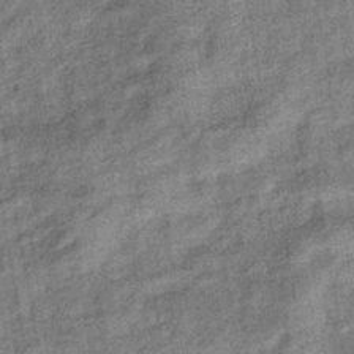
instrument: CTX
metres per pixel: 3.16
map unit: eHb
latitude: -39.6722
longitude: 79.5021
